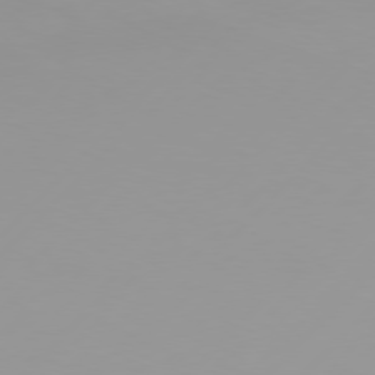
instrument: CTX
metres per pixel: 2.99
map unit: Hpe
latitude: 77.0836
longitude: -138.7246
